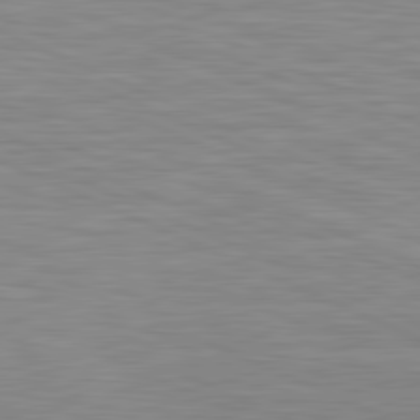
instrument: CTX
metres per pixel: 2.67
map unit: lApd
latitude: 81.4237
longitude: -170.7246
